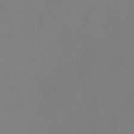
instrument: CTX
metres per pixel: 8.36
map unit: Ht
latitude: 1.4993
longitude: -20.9325
